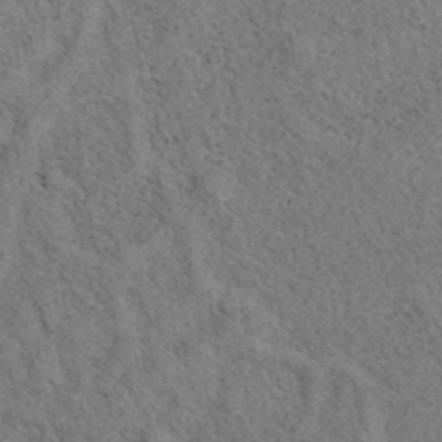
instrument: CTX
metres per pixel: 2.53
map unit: eAb
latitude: 39.4237
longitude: 113.6344
